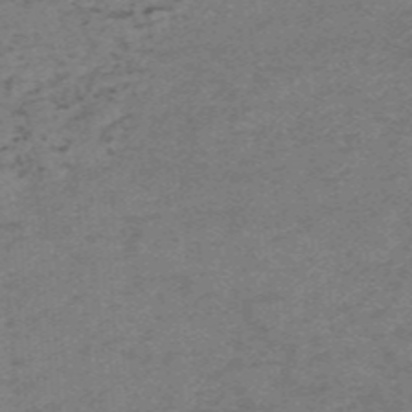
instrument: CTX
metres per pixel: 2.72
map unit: HNb
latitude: -55.1998
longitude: -46.4034
